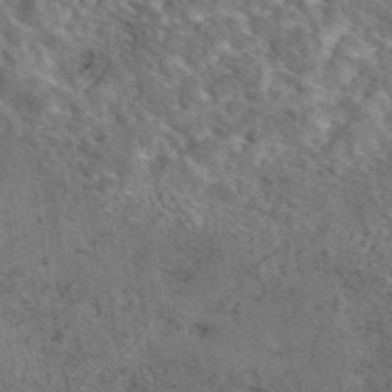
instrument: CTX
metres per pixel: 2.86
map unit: eAb
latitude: 43.1025
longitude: 109.5966
